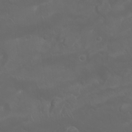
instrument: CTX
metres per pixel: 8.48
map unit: Nhu
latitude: 23.6505
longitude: -61.3859
